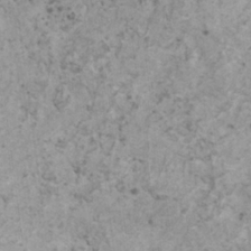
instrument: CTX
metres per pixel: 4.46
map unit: HNhu
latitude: 0.9135
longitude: 4.1039
